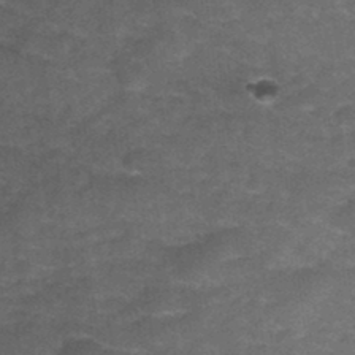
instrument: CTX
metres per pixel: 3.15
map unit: Hto
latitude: 34.9513
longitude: -53.0080
